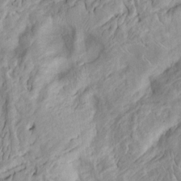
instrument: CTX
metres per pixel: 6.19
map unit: Htu
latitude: -5.9367
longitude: 152.1983
